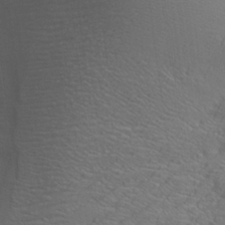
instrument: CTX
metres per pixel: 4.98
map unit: Aa
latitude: 27.1781
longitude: -138.6113
